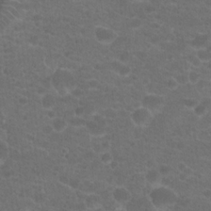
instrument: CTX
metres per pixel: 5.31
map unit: Hto
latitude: 19.9150
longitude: -39.0836
